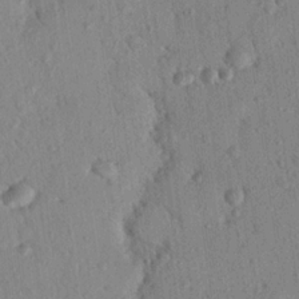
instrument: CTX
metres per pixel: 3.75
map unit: Nhu
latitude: 20.8758
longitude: -78.9136
